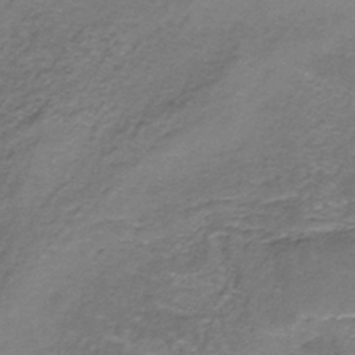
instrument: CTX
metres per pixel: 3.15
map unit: HNb
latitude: -37.4454
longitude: 51.4643
